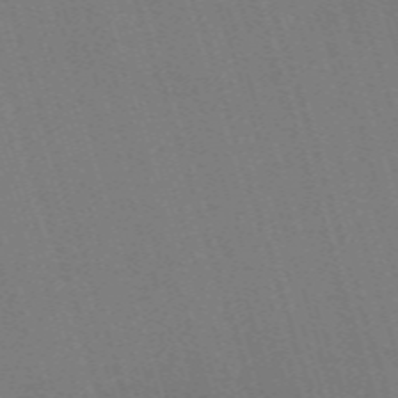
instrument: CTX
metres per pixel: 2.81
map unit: HNb
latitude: -53.5210
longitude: -42.6868
